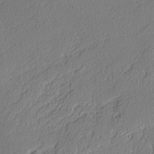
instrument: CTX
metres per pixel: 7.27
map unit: lAvf
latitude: -4.2550
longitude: -108.7624
